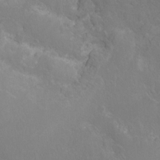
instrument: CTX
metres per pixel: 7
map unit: Hto
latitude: -7.6722
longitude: -46.4601
